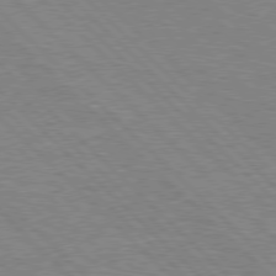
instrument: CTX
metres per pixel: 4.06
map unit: Hpe
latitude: 77.0647
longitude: -151.9528
